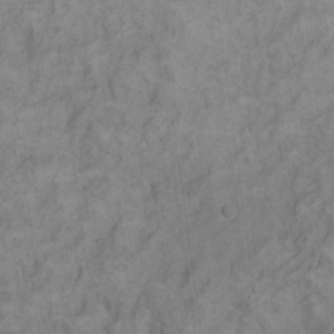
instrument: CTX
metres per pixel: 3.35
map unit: eHh
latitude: 19.3292
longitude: -61.9150
